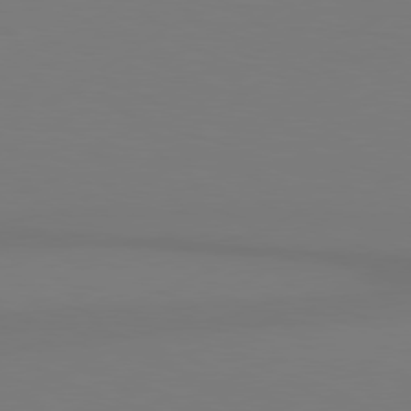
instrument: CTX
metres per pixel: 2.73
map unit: Hpe
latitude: 78.9136
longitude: -128.4790
